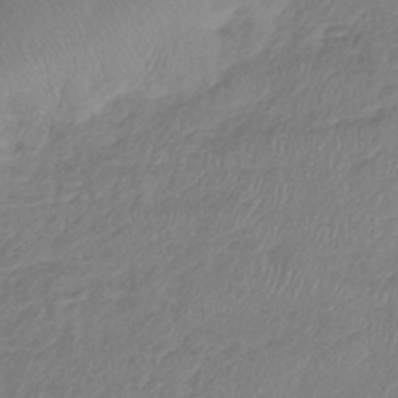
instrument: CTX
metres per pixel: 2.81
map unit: lHb
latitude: -41.9178
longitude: 81.5777
